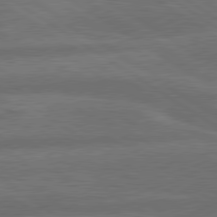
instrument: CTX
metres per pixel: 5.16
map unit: lApd
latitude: 79.8395
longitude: -164.9892
